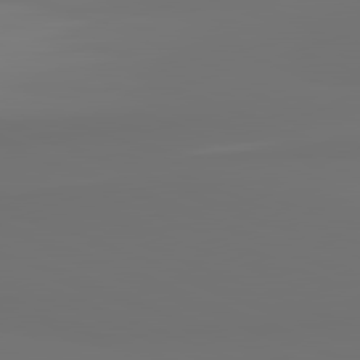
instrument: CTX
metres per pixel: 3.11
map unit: lApd
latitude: 82.0255
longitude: 155.0487
